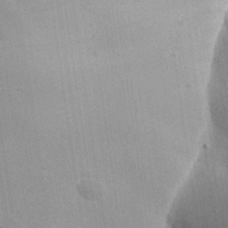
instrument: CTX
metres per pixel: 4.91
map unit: Aa
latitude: 31.4994
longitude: -133.2159
